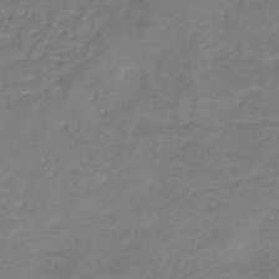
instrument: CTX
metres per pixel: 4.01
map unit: eAb
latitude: -36.4251
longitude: 52.4629
